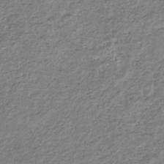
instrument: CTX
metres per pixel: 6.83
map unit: eHb
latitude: -31.5399
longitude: 69.2187
